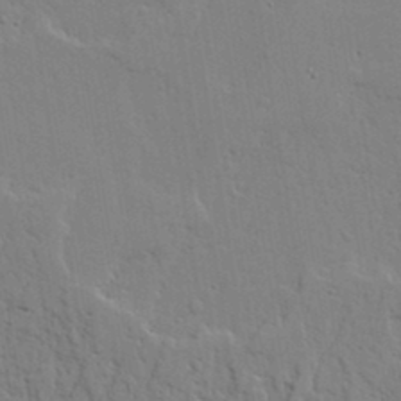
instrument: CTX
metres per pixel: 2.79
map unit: lAvf
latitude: 23.1592
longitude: -110.2523
